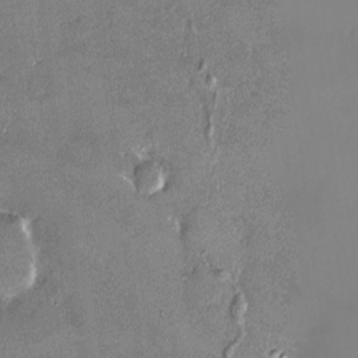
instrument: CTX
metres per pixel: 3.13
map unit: HNhu
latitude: 3.8205
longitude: 7.2565
